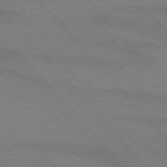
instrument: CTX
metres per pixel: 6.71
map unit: lApd
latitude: 75.5182
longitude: -81.3104
